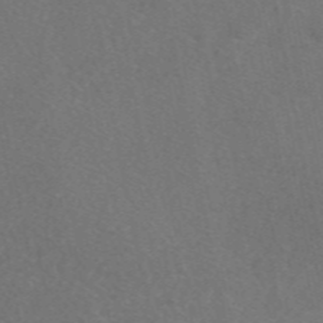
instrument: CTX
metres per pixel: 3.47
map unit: eAb
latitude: 48.0444
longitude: 118.6518
